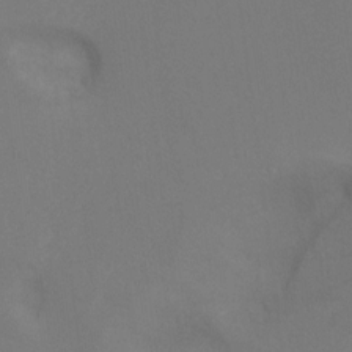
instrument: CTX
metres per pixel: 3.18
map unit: Hto
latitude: 6.4979
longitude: -34.8191
